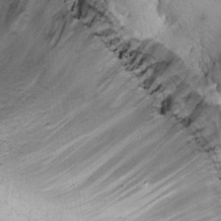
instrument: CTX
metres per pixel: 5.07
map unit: Hto
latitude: 11.4804
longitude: -58.4601
